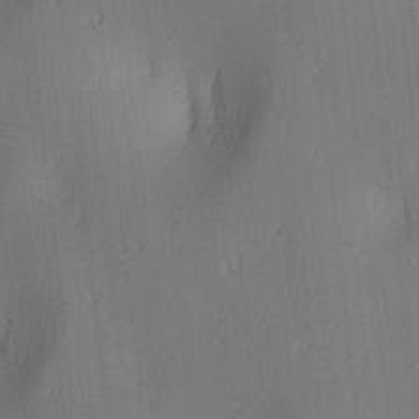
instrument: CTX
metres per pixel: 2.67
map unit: lAa
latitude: 3.9150
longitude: -111.9339
